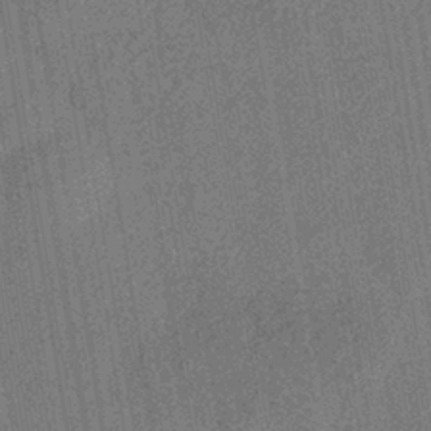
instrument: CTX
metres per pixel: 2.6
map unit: eHb
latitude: -35.2565
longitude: 80.9353
